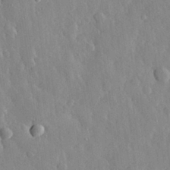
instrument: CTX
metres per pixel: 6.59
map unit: eHh
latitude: 29.4237
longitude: -79.4427
